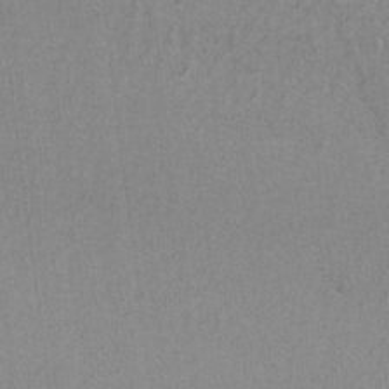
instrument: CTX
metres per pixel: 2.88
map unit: lAvf
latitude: -6.7463
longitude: -114.4412
